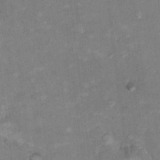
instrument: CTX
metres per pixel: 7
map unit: Hto
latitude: 7.5371
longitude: -37.0837
